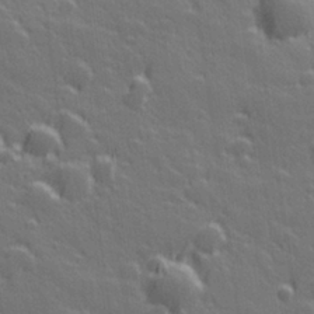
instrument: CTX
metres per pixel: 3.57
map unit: Hve
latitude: 27.5182
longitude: 144.8597
